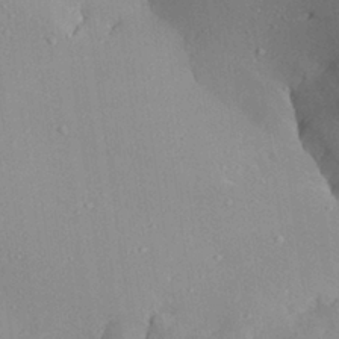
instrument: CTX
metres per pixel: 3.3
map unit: Aa
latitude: 28.1767
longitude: -133.4804
